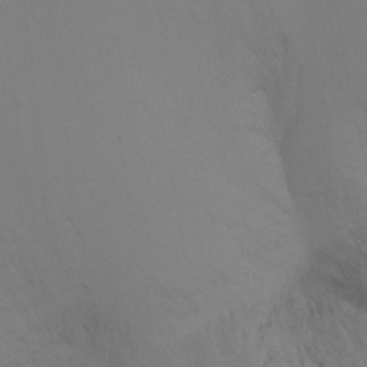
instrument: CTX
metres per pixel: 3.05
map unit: Ht
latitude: -9.3132
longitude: -32.8380
